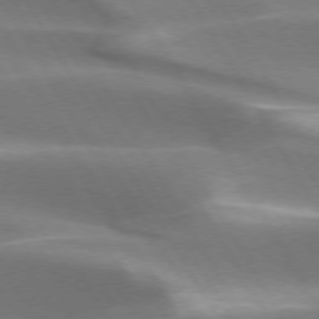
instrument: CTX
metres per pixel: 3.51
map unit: lApd
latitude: 73.5560
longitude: -51.3481
